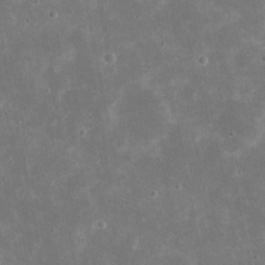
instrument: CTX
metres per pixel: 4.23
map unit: eHh
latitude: 21.2726
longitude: -67.9339
